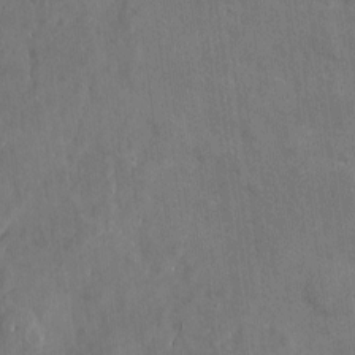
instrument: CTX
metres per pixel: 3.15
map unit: eHh
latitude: 7.0647
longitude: -72.6302
